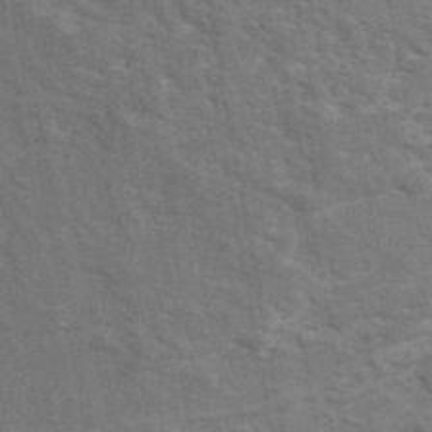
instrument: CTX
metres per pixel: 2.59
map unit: eAb
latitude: 43.2726
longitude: 107.5588
